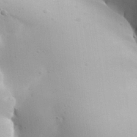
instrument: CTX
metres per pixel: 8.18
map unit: Aa
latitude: 27.3860
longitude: -129.3482
